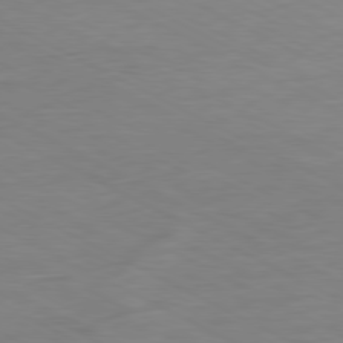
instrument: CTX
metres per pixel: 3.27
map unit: Ap
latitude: -80.5007
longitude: -76.2900
